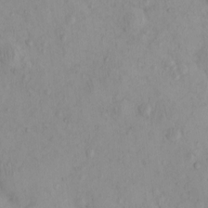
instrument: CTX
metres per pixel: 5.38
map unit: eHh
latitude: -0.2362
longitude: 16.1417
